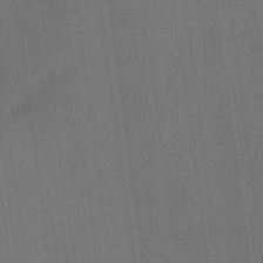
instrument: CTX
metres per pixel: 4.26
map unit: lHvf
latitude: 20.4979
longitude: 144.3684
